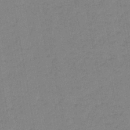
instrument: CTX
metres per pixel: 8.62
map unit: lHb
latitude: -44.7841
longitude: 63.0486
